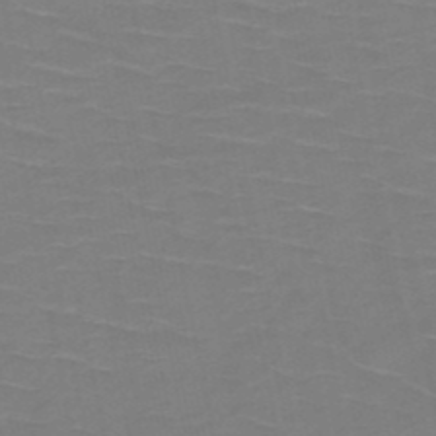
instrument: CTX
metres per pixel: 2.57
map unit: HNb
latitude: -50.7085
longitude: -46.9892
